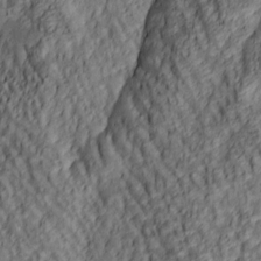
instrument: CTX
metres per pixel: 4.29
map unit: lAa
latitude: 5.0458
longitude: -116.6680
